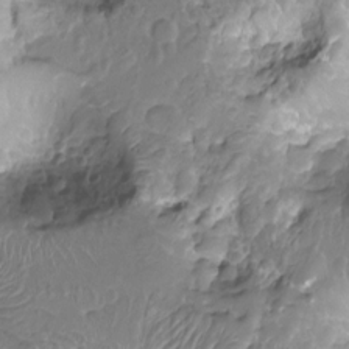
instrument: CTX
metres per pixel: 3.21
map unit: Nhu
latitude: -15.4266
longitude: -26.1956
